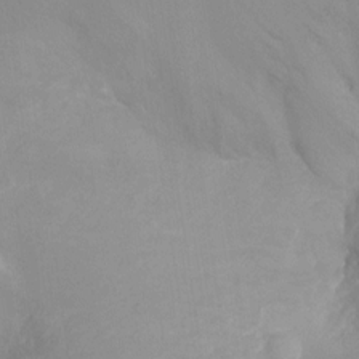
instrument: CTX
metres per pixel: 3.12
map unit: Ht
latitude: -11.7100
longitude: -24.0822
